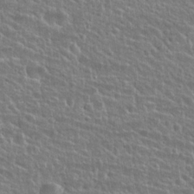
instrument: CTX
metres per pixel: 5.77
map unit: Hto
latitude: 24.9891
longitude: -50.5356
